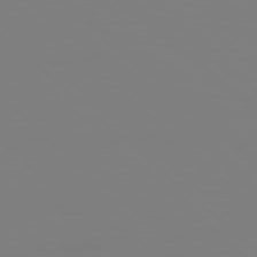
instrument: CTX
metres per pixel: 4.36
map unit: Hpe
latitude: 78.6680
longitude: 178.9541
